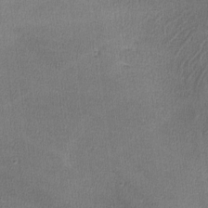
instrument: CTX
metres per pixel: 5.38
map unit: lHvf
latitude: -11.3132
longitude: -100.5546
